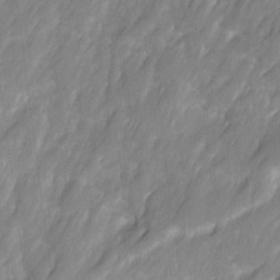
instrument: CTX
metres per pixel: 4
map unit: Ave
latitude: 16.3278
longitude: -135.1025
